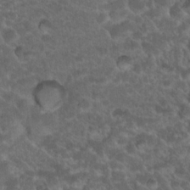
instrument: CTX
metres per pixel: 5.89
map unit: Hto
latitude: 19.6316
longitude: -35.9717
